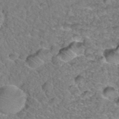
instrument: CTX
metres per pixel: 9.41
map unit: Hto
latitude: 35.8205
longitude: -48.4601
